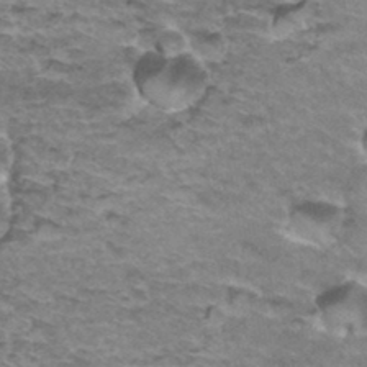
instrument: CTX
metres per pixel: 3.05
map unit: Hto
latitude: 36.3845
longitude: -42.8758
